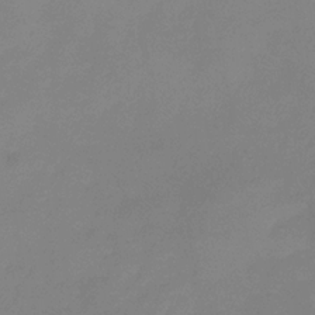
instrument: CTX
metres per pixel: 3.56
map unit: eHb
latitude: -30.4818
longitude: 72.5196
